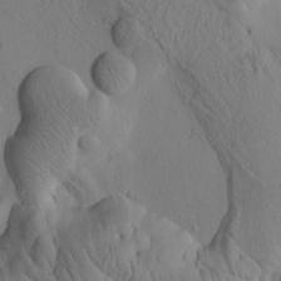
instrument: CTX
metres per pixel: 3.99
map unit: Htu
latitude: 1.7827
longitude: 176.8597
